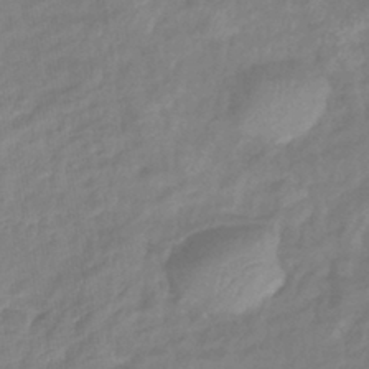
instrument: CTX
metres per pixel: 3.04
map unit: eHb
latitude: -41.2565
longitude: 81.4077
